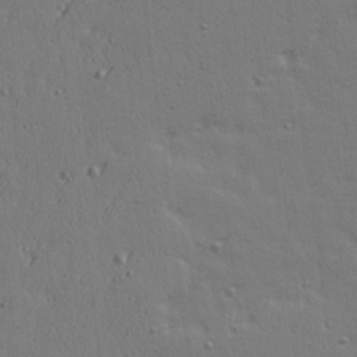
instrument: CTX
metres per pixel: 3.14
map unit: Ave
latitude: 14.8380
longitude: -106.0255
